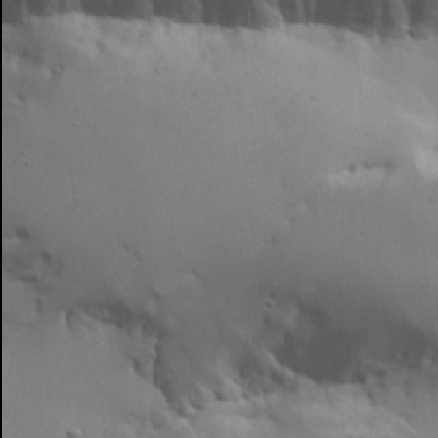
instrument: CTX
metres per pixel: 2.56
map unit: lHvf
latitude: 21.8773
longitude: 146.0094
